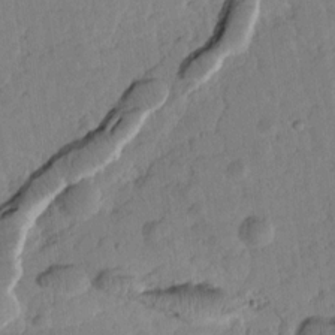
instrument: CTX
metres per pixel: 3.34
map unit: Htu
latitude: 1.6316
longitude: 177.0298
